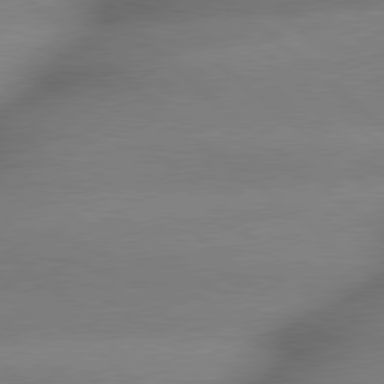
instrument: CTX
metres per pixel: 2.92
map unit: lApd
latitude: 79.3860
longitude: -163.4994
